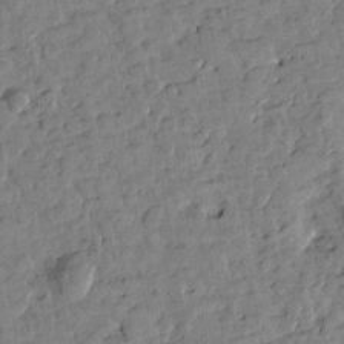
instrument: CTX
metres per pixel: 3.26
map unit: Htu
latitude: 1.4615
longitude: -179.6316
